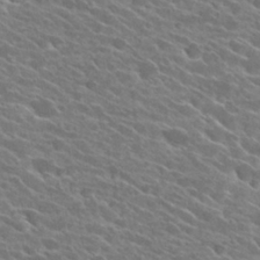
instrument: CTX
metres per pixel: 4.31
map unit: Hto
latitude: 25.8205
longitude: -41.4048
